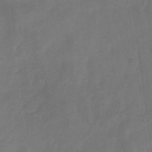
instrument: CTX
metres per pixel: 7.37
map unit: eHb
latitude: -29.6722
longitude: 69.7855
